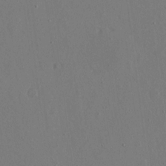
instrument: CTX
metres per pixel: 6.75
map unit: eHh
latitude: 16.5546
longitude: -70.1011
